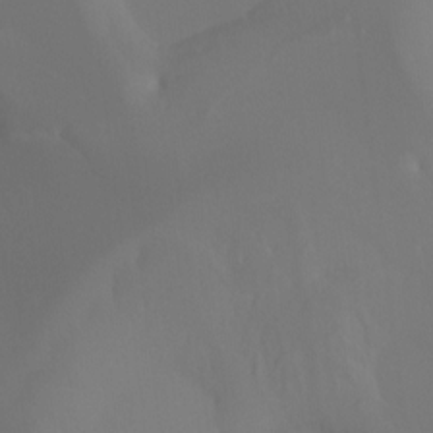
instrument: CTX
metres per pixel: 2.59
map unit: Ht
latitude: -7.6155
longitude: -27.7828
